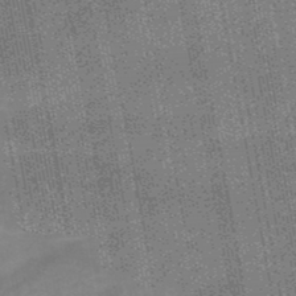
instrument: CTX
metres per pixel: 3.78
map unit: HNb
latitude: -48.7086
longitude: -38.7435
